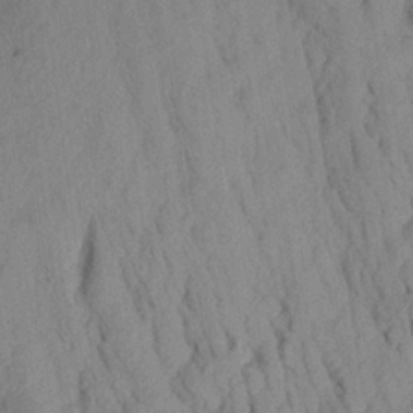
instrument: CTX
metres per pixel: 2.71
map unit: Aa
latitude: 18.9891
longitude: -146.8569
